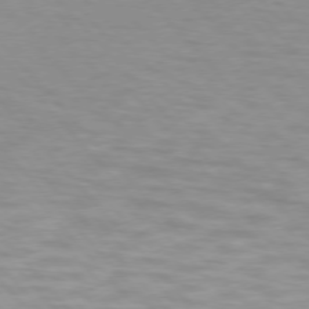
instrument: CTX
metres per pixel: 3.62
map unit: lApd
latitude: 74.8191
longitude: -61.2159
